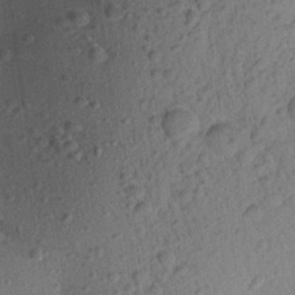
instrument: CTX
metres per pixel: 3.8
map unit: Aa
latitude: 23.1025
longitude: -147.6505
